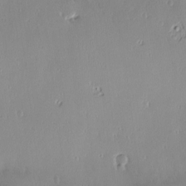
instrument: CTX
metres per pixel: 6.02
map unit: Nve
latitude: -8.3306
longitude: 173.1998
